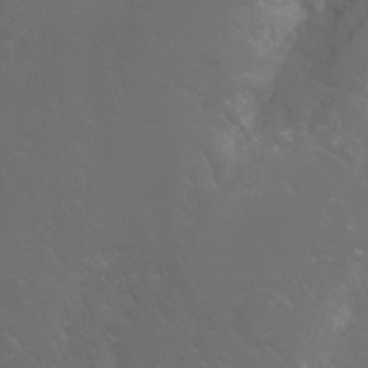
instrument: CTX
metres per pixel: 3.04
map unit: Hto
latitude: -7.8989
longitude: -45.8961
